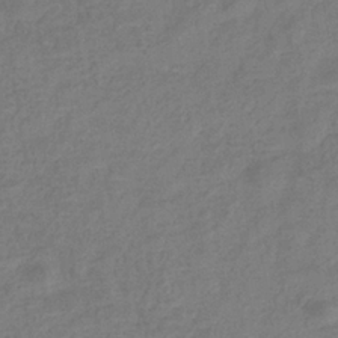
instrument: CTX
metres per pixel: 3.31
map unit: eHb
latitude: -33.5588
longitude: 74.9920
